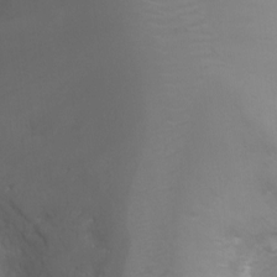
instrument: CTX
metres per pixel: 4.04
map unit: Ht
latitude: -7.6533
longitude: -20.7813
